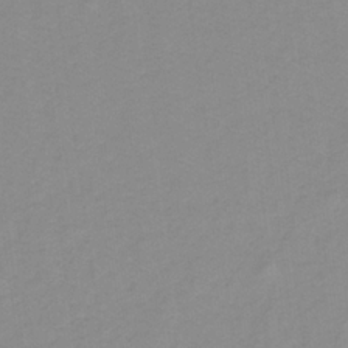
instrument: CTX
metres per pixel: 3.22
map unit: lHb
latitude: -31.8989
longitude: 64.2551
